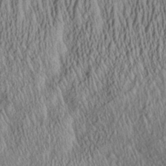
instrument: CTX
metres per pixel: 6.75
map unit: Aa
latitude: 28.2333
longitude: -136.1011
